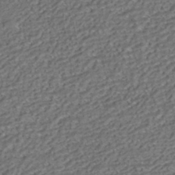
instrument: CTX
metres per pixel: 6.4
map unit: HNhu
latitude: -41.9367
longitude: 107.7856
